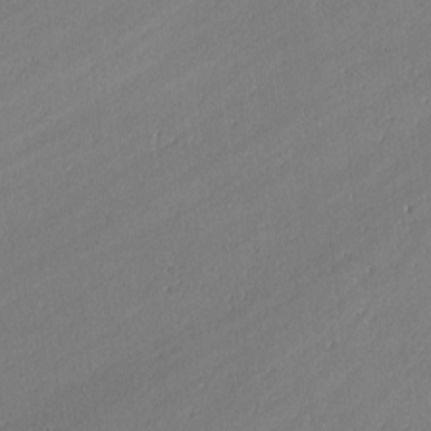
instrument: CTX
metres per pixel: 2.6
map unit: lAvf
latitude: -0.5763
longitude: -106.7435
